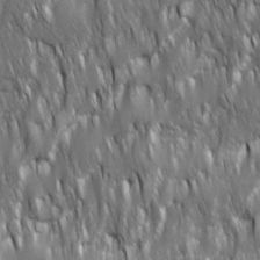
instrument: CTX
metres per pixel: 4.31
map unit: Ave
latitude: 15.5749
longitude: -135.0647
